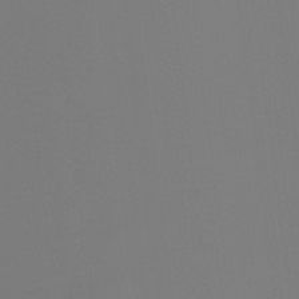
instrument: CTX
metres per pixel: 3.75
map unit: Ht
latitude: -4.2172
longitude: -60.9324
